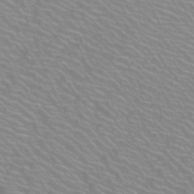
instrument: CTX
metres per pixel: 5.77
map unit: Htu
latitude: -12.2173
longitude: -71.3670
